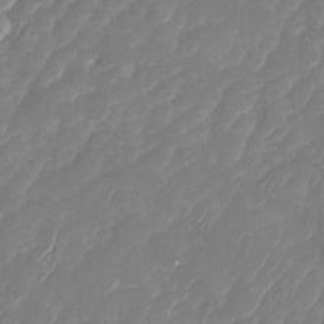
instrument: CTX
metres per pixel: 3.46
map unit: Nhu
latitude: -28.5763
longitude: -65.3104
